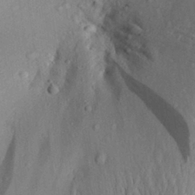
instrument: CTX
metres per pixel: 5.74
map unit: Aa
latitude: 29.5182
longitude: -133.8205
